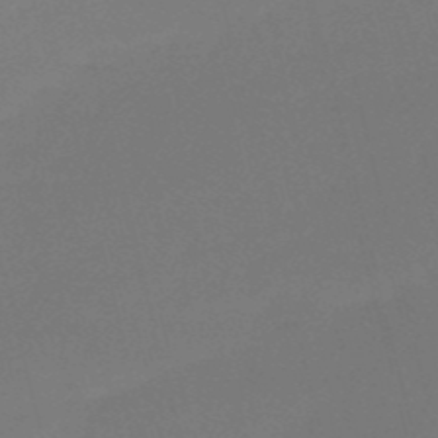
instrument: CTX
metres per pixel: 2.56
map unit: HNb
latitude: -50.6518
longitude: -41.8583
